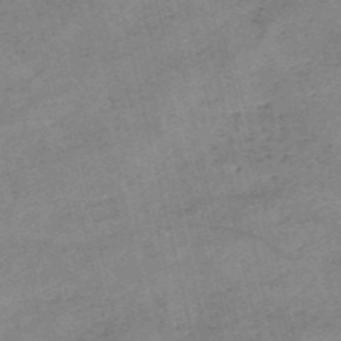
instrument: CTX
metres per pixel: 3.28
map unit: HNb
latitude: -54.5385
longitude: -42.5168
